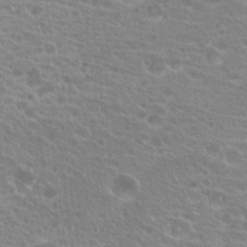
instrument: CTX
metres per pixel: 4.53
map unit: Hto
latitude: 21.0837
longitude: -40.5167
